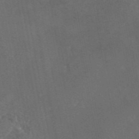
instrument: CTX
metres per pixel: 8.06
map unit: eAb
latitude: 46.4601
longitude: 114.2928
